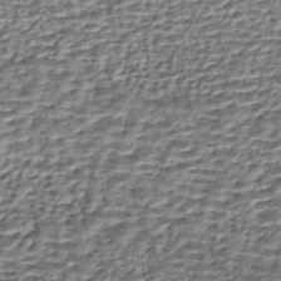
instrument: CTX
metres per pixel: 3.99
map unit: eHh
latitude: -42.4817
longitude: 117.0108
